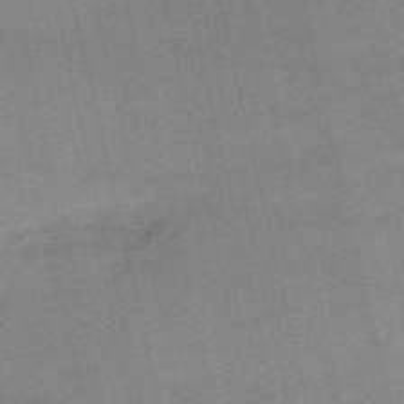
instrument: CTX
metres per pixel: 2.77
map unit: HNb
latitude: -53.4076
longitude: -40.6868
